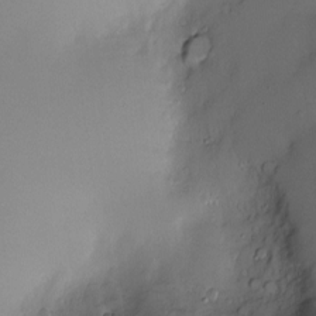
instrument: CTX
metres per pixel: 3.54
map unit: Hve
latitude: -11.1242
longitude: 173.6155
